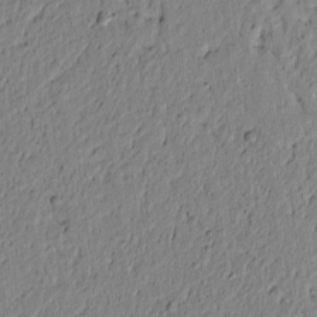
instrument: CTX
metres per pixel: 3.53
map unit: lAvf
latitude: 5.8772
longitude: 164.3307
